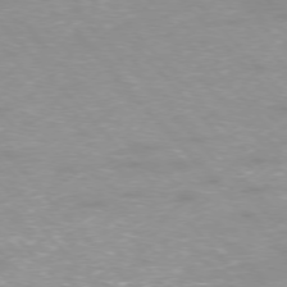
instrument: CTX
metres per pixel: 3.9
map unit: Ap
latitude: -76.7274
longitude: -61.4426
